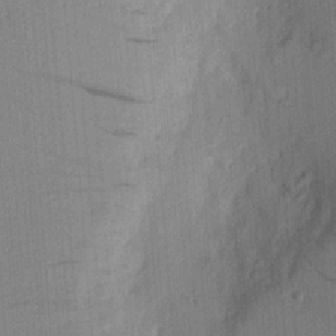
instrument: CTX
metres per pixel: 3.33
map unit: Aa
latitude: 20.4034
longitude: -143.9339
